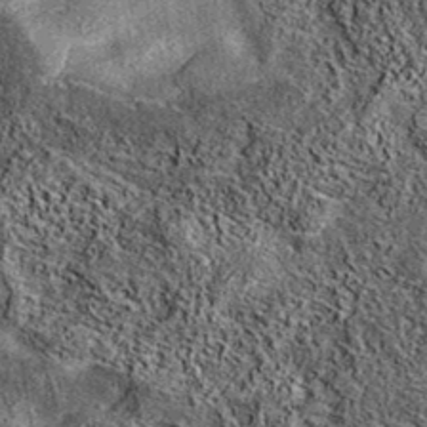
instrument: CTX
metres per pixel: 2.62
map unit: eAb
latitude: 37.4237
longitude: 108.2739
